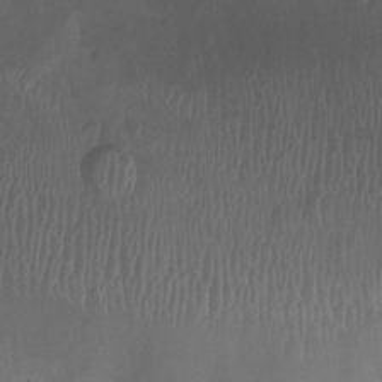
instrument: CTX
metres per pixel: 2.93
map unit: Ht
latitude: -10.8975
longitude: -22.3278
